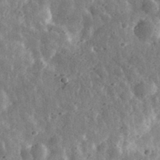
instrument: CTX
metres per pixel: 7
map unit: eHh
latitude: 33.7639
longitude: -79.1403
